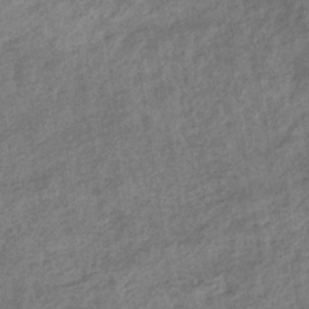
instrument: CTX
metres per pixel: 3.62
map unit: eHb
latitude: -34.7463
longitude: 78.0283
